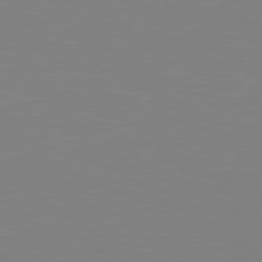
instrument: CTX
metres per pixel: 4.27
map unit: Hpe
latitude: 78.1956
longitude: -172.1010
